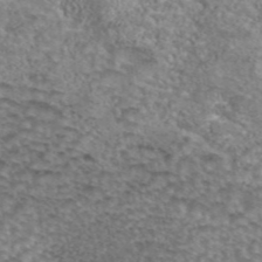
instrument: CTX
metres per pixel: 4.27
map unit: eAb
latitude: 44.2711
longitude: 105.3698
